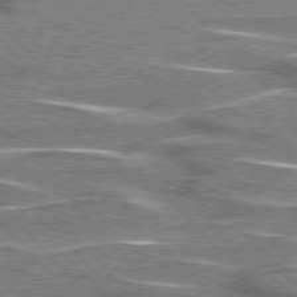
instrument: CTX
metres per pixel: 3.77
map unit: lApd
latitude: 76.2522
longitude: -81.3104
